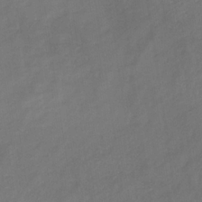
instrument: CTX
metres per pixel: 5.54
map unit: eHb
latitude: -33.5966
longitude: 72.6329
